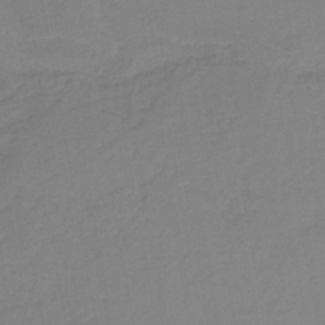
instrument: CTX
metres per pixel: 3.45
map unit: HNb
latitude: -35.1809
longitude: 51.7100
